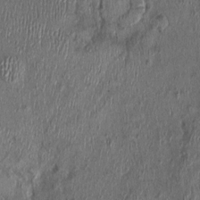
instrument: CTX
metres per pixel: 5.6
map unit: Nhu
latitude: -0.2929
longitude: -14.8191
